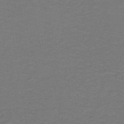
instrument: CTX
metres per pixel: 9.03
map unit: lHb
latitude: -42.8974
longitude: 54.0472
